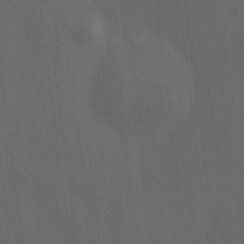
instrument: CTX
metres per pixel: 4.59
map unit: Ave
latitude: 1.7638
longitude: -112.8380
